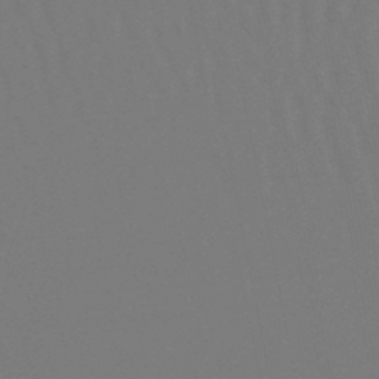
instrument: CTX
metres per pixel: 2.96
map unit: lHb
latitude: -47.7477
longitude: 64.4062
